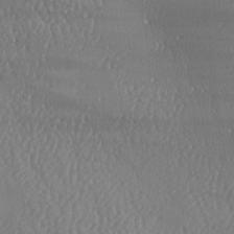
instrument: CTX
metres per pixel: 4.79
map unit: lAa
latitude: -8.5007
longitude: -128.6679
